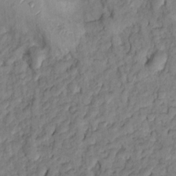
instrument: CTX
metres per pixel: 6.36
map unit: Hto
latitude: 15.1215
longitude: -30.5924
